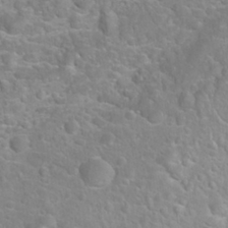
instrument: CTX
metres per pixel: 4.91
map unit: Nhu
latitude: 26.9892
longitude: -62.1956
